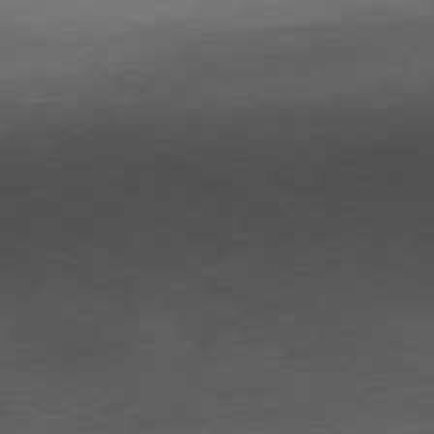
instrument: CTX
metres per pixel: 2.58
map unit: Ap
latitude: -80.1039
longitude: -82.5356
